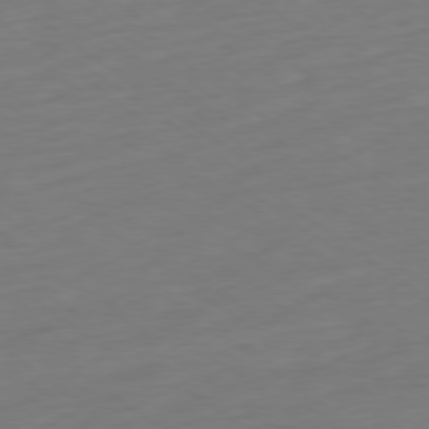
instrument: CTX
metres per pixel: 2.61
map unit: Ap
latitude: -79.0297
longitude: -68.2145
